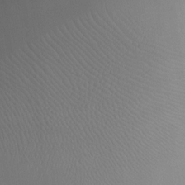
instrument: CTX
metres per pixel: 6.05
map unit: Ht
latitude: -9.9745
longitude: -21.5749
